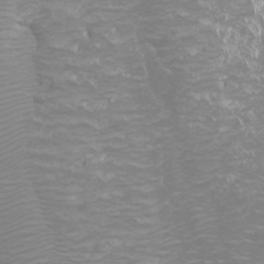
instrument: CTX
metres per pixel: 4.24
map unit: Htu
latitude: -4.4062
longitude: -72.6113
